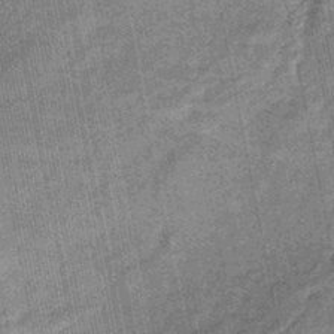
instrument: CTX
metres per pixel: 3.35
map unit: eHb
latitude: -43.6154
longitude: 87.1620
